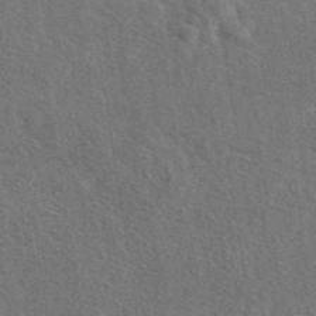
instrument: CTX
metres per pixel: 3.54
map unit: eAb
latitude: 43.3293
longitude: 110.5573
